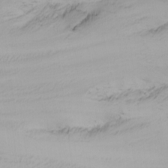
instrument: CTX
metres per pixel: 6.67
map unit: Nhu
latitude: -5.0486
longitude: -69.9906
